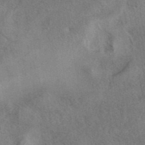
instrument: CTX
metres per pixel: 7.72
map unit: eAb
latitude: 41.8583
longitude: 103.4266
